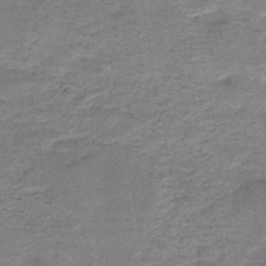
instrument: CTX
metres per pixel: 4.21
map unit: HNb
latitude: -48.0283
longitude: -38.7813
